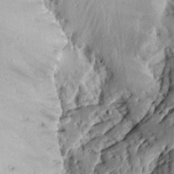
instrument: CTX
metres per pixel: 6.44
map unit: Aa
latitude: 12.9892
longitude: -143.3482
